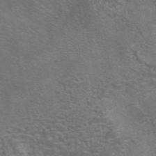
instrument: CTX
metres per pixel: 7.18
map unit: eAb
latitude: 42.4412
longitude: 106.5196
